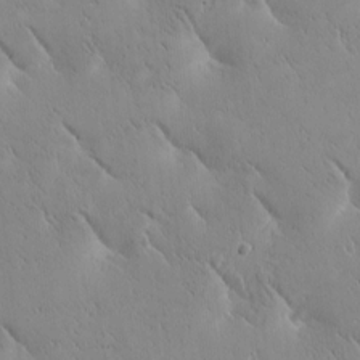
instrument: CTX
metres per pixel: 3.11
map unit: Htu
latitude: -1.5777
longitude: 174.9352
